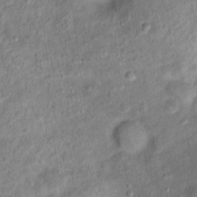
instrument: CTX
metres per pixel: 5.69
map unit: Ht
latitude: 14.7813
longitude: -41.3103
